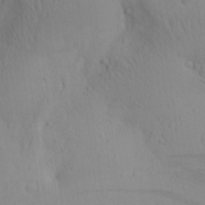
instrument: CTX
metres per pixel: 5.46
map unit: Ave
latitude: 22.9514
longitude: -136.9325
